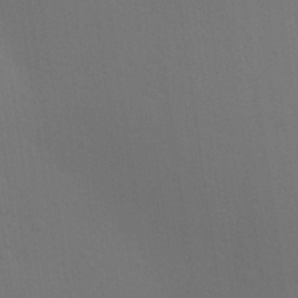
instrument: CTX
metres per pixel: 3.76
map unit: Aa
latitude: 27.1025
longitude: -145.9150
